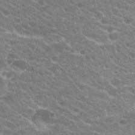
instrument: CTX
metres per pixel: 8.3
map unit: Hto
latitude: 23.4615
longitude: -35.7071
